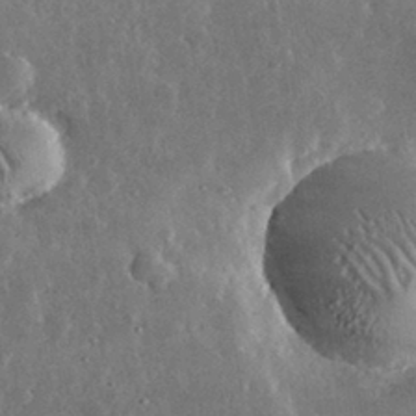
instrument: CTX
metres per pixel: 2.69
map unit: lHvf
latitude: 33.1025
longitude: -89.9151
